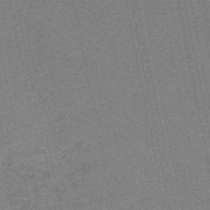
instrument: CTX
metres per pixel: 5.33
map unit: HNb
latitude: -48.5952
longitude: 58.9163
